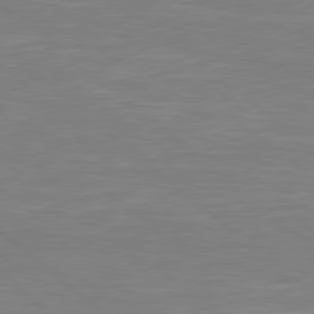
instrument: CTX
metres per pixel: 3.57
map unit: Hpe
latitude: 78.4790
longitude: -125.4237
